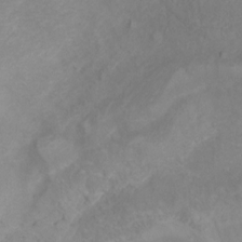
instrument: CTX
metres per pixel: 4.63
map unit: Ht
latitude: 0.5545
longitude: -34.8947
